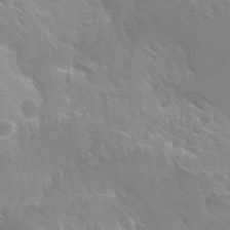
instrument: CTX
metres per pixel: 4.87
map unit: Hto
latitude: 28.3845
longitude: -40.7624
